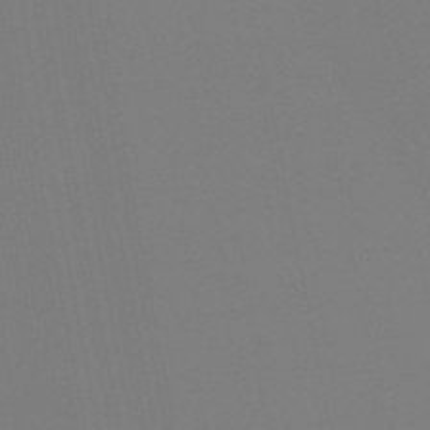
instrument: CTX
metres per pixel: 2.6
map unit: HNb
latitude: -54.9920
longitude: -39.3671
